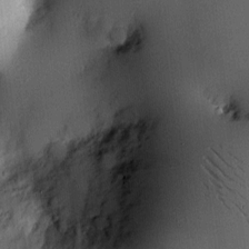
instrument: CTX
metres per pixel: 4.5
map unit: eHh
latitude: 0.4979
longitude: 15.3510
